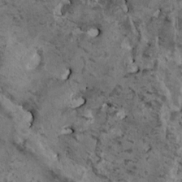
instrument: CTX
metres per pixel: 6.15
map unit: HNhu
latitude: 4.0255
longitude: 4.5573
